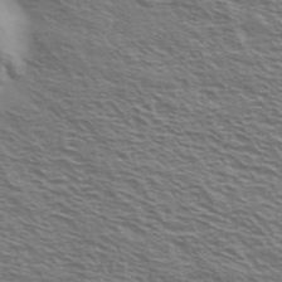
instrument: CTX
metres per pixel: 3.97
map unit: Ave
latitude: 38.1011
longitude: -109.2537
